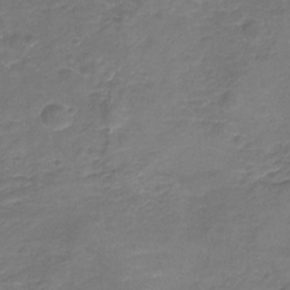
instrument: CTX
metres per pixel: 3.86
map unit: Nhu
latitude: -18.7463
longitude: -56.6868
